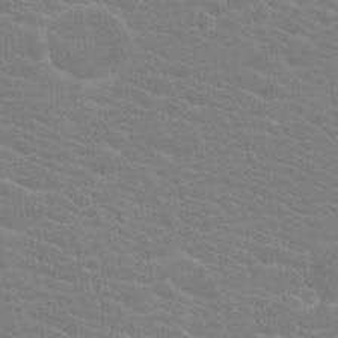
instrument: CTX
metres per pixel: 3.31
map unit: Hto
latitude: 20.2334
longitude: -39.8394
